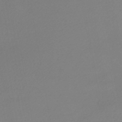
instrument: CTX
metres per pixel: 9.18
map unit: lHb
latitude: -46.7841
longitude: 57.7477
